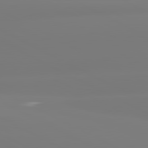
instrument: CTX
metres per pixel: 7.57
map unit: lApd
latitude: 80.7624
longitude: -156.7057
